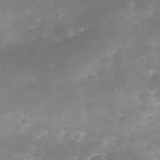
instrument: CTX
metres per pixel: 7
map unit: Nhe
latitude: -35.5588
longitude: -145.7449
